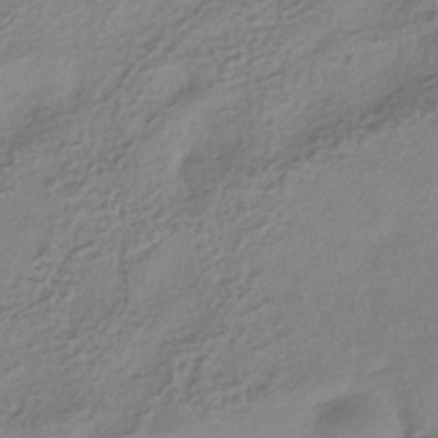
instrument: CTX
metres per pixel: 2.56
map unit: HNhu
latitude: -41.0486
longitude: 95.2753
